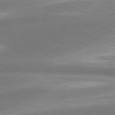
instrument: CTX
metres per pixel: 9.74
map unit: lApd
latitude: 80.3278
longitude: 176.1039
